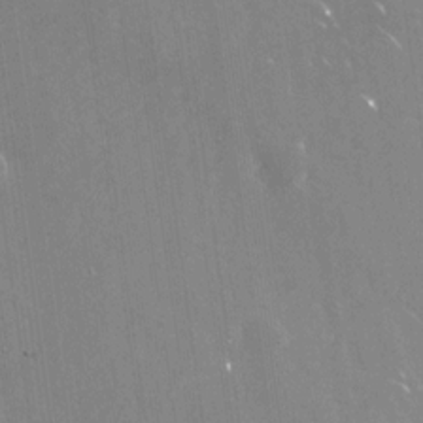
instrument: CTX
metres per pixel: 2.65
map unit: Nhu
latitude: -28.8975
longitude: -80.3467
